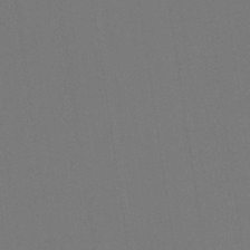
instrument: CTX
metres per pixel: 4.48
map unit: Hto
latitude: -7.9745
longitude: -49.2537
